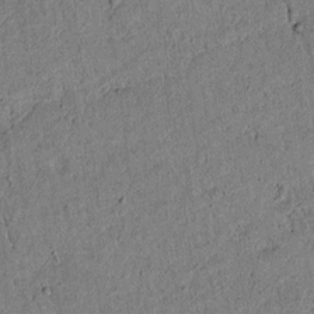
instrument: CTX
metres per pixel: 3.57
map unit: lAvf
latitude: 5.1025
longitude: 168.2550
